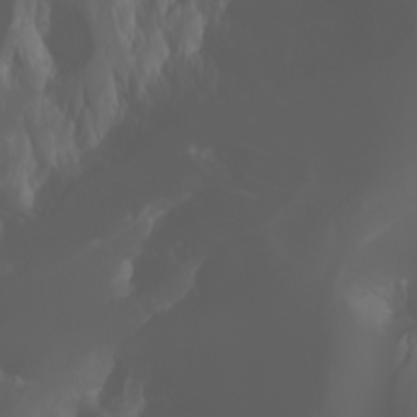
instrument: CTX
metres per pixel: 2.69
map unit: Htu
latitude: -1.4833
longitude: -75.3104
